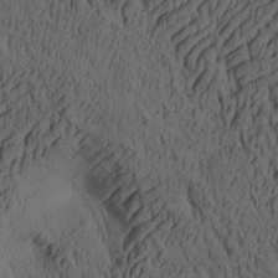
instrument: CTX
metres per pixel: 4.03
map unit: lAa
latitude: 4.8758
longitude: -115.2725
